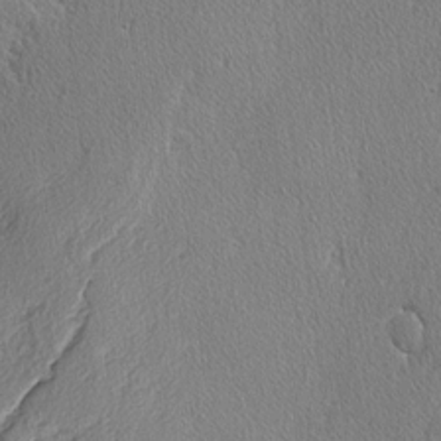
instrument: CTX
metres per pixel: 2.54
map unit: lAvf
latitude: -3.9178
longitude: -108.7246
